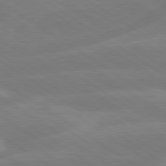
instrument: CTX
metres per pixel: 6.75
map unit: lApd
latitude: 79.6316
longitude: -142.8380
